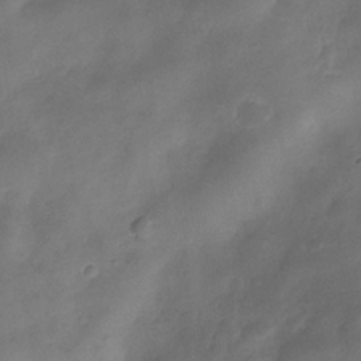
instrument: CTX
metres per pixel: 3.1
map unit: Nhe
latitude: -34.3117
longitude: -143.8206
